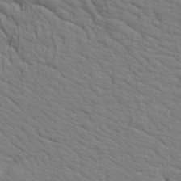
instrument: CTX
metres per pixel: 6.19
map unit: Aa
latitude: 19.4048
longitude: -141.9150
